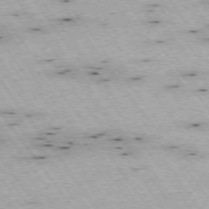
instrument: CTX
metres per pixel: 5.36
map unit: Hpe
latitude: -74.5007
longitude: 2.4251
